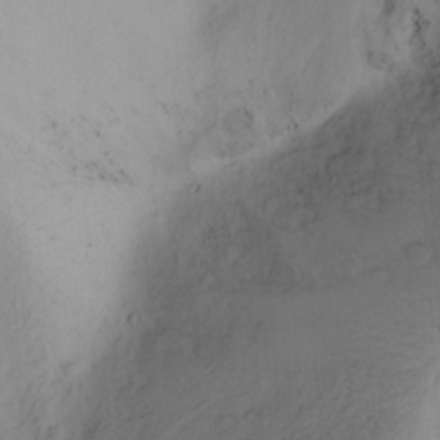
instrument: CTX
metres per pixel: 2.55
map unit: Nhu
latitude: -1.5966
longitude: -74.4979
